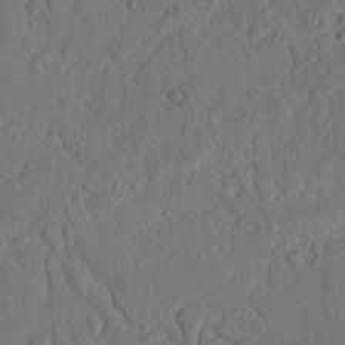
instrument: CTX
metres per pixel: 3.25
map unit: Nhu
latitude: 20.6491
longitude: -77.4993
